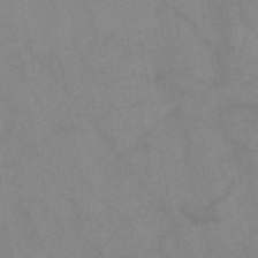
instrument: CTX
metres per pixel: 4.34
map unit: HNb
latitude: -52.7652
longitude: -50.0255
